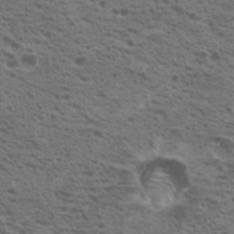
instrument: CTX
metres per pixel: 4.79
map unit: Nhu
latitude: 19.4048
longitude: -31.2537
